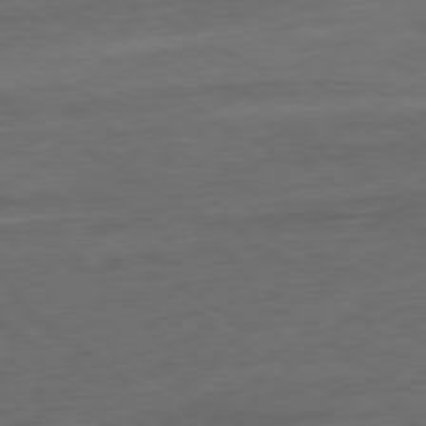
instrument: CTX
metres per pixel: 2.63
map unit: Ap
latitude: -80.3873
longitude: -103.1403
